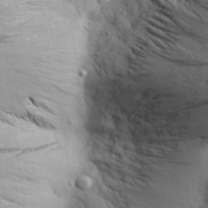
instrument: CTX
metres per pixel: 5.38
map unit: Aa
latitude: 27.5182
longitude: -143.1781
